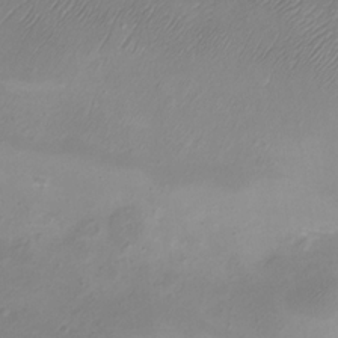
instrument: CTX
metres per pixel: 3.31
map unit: eHh
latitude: -5.5021
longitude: -78.1956
